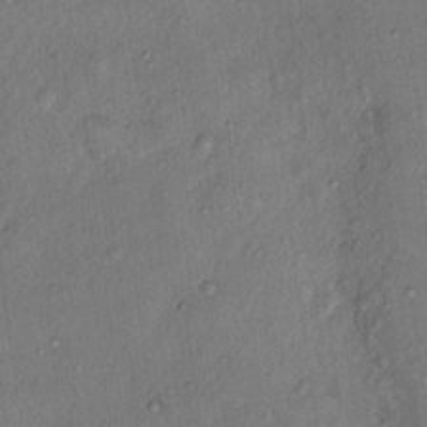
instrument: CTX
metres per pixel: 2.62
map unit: Nhu
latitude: 12.2145
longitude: -27.4804
